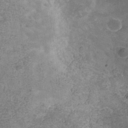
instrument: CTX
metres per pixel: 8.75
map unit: Hve
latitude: -31.3509
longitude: 93.9178
